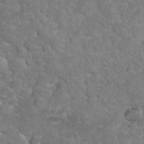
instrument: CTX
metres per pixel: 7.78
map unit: eHh
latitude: 34.8380
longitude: -65.0269
